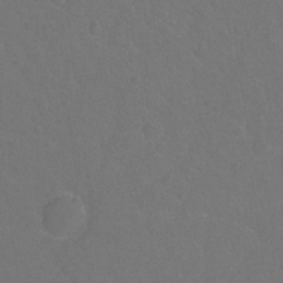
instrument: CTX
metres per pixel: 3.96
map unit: Hto
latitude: -2.8974
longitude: -34.8758
